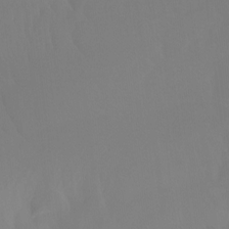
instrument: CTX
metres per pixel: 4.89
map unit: Ht
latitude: -15.2565
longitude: -50.8191
